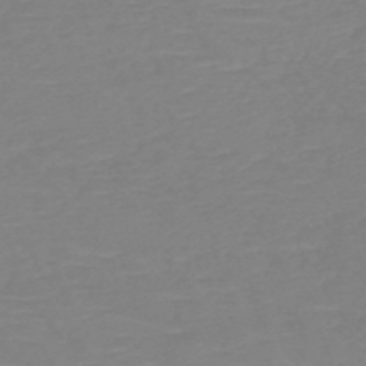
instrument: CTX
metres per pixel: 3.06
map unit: HNb
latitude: -49.2376
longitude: -51.6316
